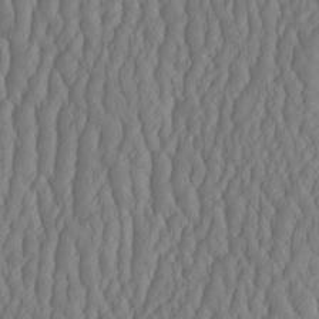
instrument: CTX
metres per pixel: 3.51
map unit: HNhu
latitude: -2.4817
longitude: 13.1809
